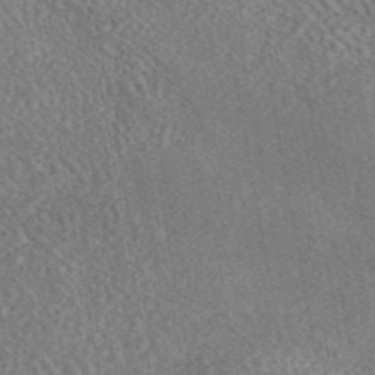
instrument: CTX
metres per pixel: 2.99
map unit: eAb
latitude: 44.4601
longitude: 124.8030
